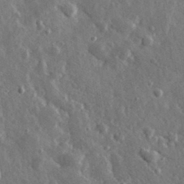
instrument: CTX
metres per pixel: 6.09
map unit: lHvf
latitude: 34.7246
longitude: -88.5546
